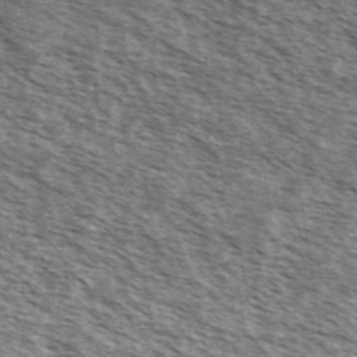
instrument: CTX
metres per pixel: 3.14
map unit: Ave
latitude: 38.7246
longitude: -109.4993
